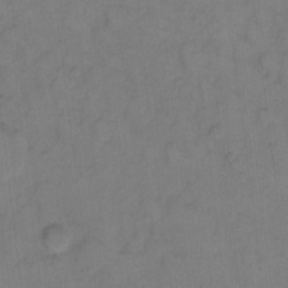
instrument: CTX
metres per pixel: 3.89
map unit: eHh
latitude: 7.5560
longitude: -63.9339
